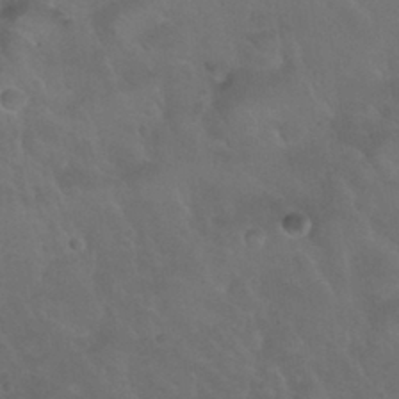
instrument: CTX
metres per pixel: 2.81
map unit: Nhu
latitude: 30.1011
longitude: -51.4426
